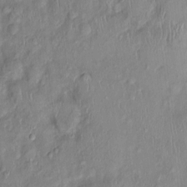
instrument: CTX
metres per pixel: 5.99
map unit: Nhu
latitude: 0.6112
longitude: -14.8758
